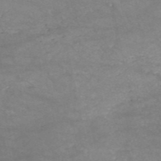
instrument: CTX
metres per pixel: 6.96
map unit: HNb
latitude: -53.4265
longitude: -41.4237
